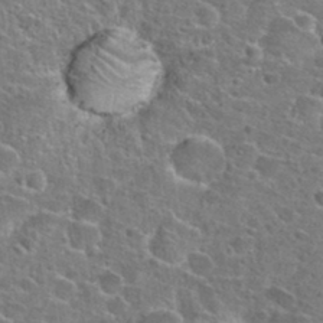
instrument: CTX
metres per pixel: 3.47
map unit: Hto
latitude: 24.2900
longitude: -47.1215
